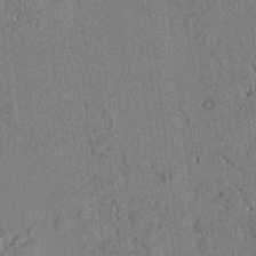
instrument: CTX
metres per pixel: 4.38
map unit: lAvf
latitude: 5.8772
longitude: 169.2942
